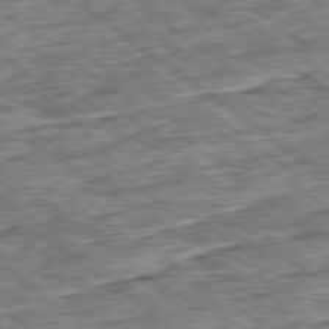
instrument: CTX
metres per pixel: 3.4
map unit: Ap
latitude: -79.1242
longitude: -86.3845
